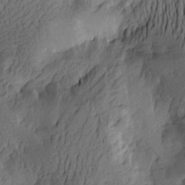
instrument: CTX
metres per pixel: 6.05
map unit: Htu
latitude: -2.9730
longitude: -176.6679
